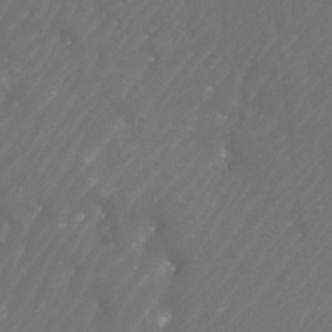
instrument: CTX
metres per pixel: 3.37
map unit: Htu
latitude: -11.5399
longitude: -71.0836
